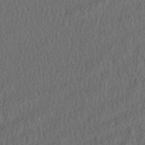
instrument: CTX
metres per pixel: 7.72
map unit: lAa
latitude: 4.6301
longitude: -113.6694
